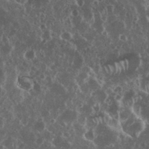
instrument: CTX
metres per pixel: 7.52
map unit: eHh
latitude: 35.0269
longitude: -59.3293
